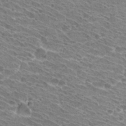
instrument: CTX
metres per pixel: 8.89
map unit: Hto
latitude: 30.8191
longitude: -42.5168
